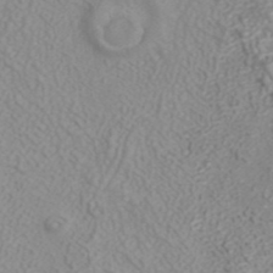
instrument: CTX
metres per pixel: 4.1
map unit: ANa
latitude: 40.4601
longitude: 23.0298
